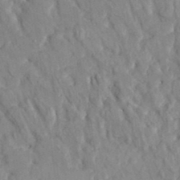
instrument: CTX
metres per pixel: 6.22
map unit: HNhu
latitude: 4.8569
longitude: 10.3495
